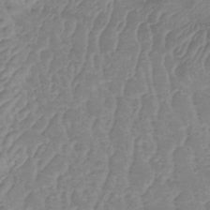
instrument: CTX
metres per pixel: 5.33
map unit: lHb
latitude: -34.3873
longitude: 71.3510
